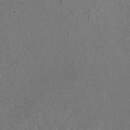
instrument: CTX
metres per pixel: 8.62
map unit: eAb
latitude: 45.8961
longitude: 109.8611
